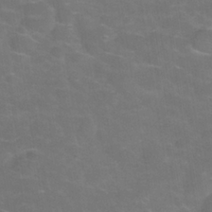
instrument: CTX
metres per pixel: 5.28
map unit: Hve
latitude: -30.6707
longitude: 95.2753
